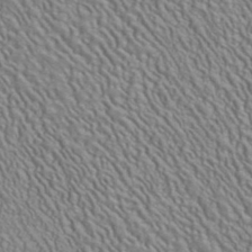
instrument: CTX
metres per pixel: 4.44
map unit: ANa
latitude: 41.0080
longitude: 29.3321
